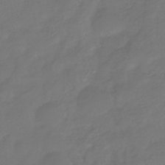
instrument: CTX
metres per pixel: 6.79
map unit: eHb
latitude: -34.5574
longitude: 80.5196
